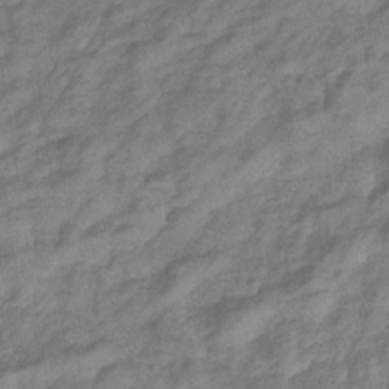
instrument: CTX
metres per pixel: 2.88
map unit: eHb
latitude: -33.1998
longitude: 74.4251
